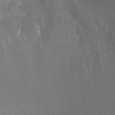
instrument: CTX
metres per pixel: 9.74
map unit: Ht
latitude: -8.7841
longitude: -24.6679
